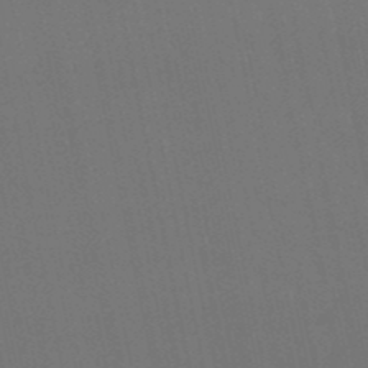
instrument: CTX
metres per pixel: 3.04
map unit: eHb
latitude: -50.6707
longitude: 71.0864
